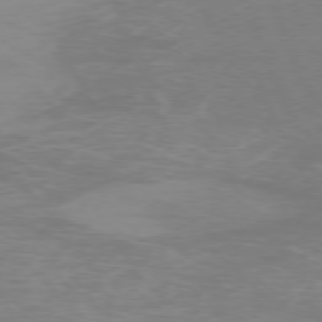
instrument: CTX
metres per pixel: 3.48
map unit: Ap
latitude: -77.1809
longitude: -72.4412
